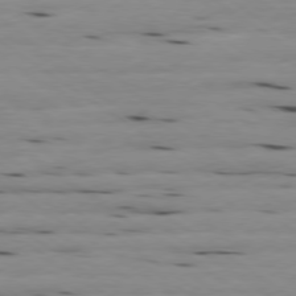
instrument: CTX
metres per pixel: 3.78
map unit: Ap
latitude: -79.5210
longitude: -101.3104
